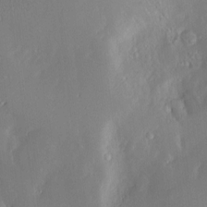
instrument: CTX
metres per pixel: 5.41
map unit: Nve
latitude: -8.9164
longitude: 172.9164
